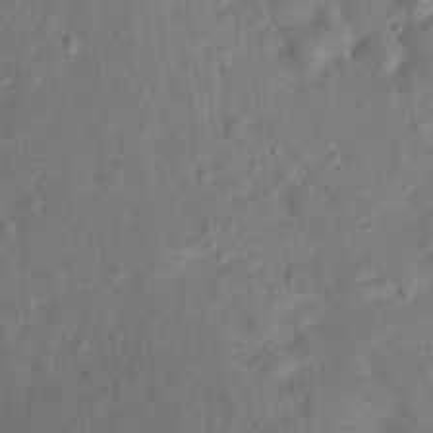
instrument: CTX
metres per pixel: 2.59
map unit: Hto
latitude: 14.5924
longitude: -38.8191
